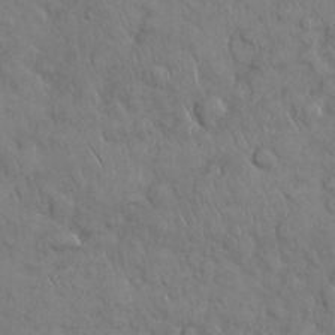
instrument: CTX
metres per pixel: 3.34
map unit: Nhu
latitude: 28.1200
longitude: -68.8380
